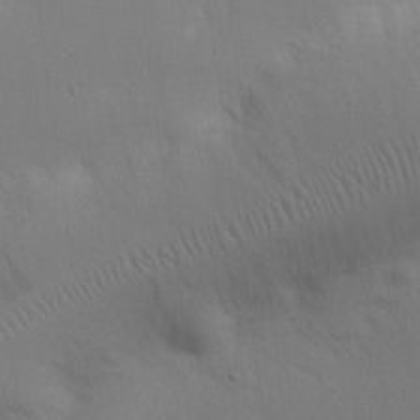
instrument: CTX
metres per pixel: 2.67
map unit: eHh
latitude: 25.6316
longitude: -69.6316
